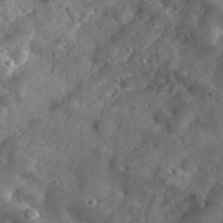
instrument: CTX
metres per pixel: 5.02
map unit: lHvf
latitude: 37.0081
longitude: -87.6883
